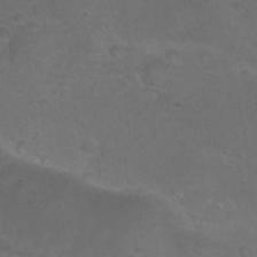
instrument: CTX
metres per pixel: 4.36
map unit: Nhu
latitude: 24.3467
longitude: -53.1025
